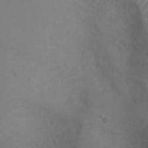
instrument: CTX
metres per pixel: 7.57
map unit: Ht
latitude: 0.8947
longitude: -20.9136
